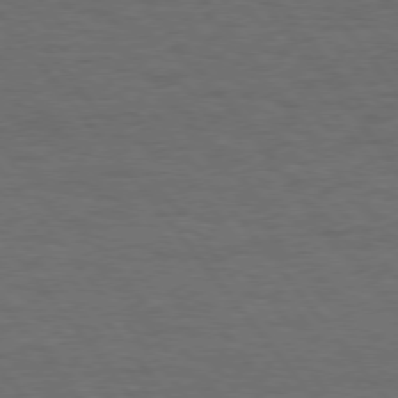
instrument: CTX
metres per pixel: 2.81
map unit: Hpe
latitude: 75.1970
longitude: -137.1026
